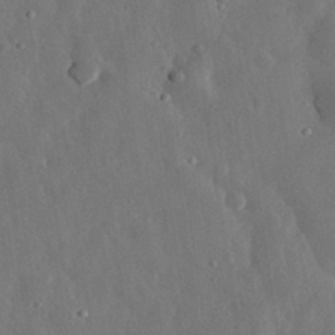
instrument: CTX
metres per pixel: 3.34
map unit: eHh
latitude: 31.2537
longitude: -78.3468
